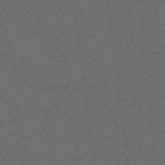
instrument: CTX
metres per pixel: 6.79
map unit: Nhu
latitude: -7.3698
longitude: -69.2159
